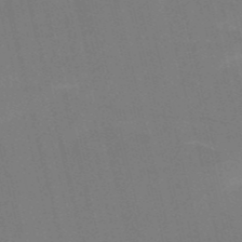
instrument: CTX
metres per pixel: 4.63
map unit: HNb
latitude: -51.8422
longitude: -44.9513
